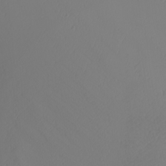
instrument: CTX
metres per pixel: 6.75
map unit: Nhu
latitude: -5.6155
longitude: -95.8961
